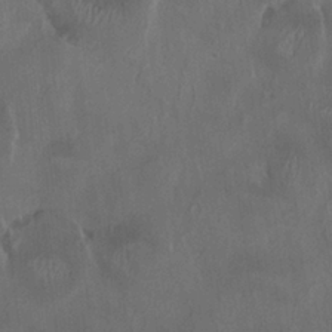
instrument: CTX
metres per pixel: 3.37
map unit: HNhu
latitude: 1.4237
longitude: -4.0633
